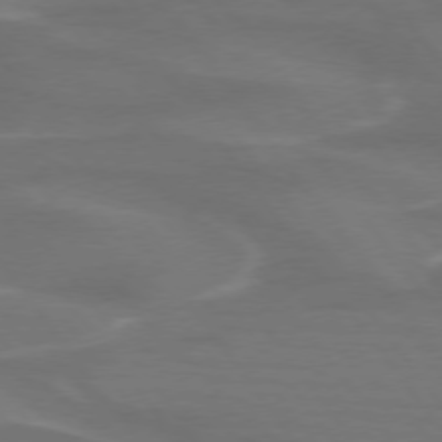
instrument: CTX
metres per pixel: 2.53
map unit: lApd
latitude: 74.7057
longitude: -62.5357
